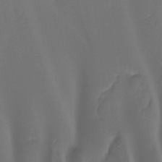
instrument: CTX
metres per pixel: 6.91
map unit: Ht
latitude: -14.4440
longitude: -57.4993
